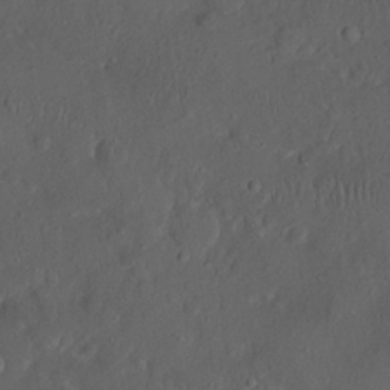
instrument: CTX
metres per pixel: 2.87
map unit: Nhu
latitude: 22.5924
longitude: -70.9702
